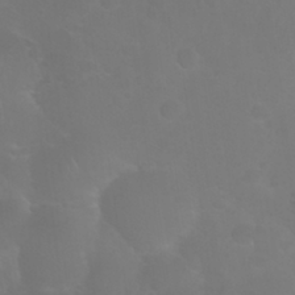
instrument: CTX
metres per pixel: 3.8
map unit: Nhu
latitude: 27.4238
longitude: -64.8947
